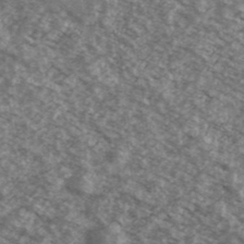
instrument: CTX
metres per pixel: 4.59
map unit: Ave
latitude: 39.0080
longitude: -110.5546
